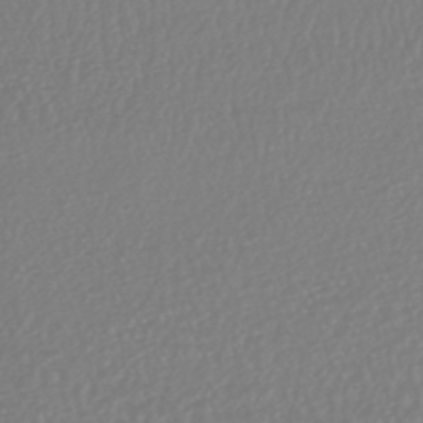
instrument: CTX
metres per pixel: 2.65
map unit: HNhu
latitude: -46.7085
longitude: 104.1417
